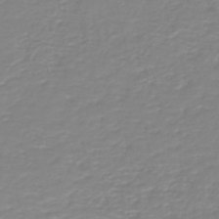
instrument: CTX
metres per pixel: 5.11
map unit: HNb
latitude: -44.6519
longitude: 50.7085
